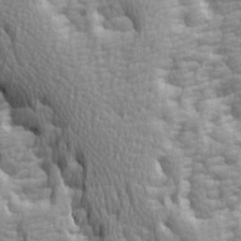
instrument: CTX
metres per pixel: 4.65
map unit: Ave
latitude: 14.6302
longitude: -131.4238
